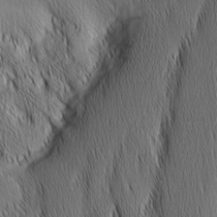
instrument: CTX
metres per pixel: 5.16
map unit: Nhu
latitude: -6.7652
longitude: -151.8772
